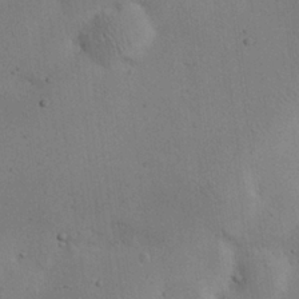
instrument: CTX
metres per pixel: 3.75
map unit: eHh
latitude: 24.3089
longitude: -69.9906
